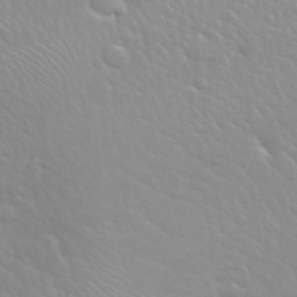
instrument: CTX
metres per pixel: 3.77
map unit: Nhu
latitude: 31.4805
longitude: -50.7435
